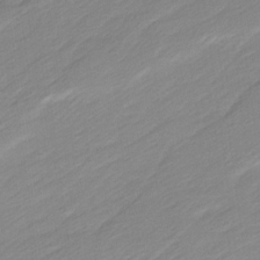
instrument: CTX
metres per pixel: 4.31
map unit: Ave
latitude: 15.9151
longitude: -136.1956
